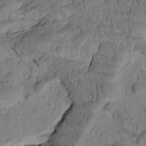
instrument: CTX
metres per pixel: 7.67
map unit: Htu
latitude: -2.0849
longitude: 172.0661
